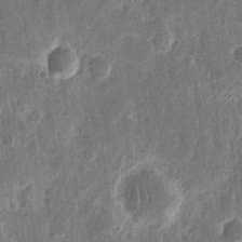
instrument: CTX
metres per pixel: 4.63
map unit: eHh
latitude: 11.4427
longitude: -72.8191
